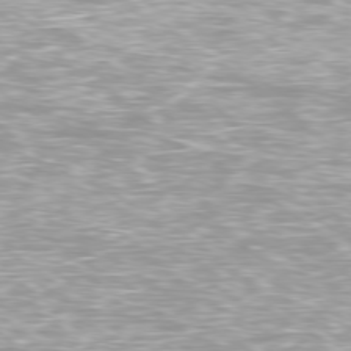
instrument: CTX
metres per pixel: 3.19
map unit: Ap
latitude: -79.2376
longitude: -66.6112
